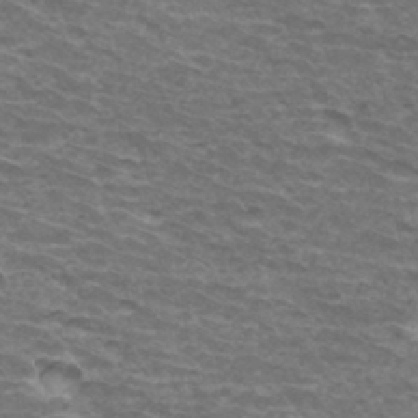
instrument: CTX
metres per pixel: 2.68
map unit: Hto
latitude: 34.2522
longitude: -42.4790
